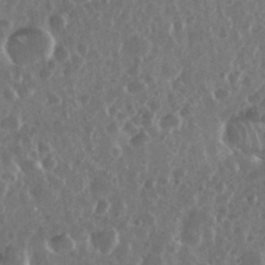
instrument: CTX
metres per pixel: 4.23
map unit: eHh
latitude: 34.4412
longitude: -58.0444
